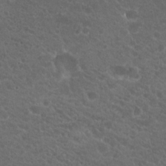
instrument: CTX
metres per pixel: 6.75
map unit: Hto
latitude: 19.9717
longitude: -34.3089
